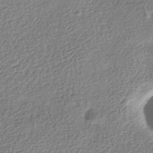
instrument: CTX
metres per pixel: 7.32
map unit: HNhu
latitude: -41.4265
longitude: 98.3873
